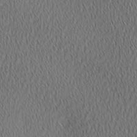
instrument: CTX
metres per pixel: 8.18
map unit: Ave
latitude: 2.1766
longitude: -114.9891
